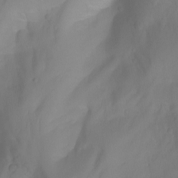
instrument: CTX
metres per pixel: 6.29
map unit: Nhu
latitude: -12.8219
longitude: -59.0459
